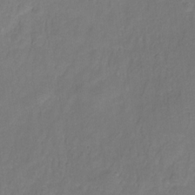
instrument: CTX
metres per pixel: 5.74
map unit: HNhu
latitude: -28.0283
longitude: 75.0487
